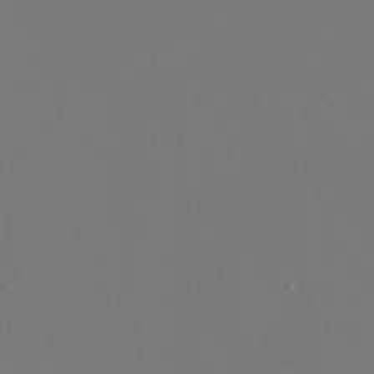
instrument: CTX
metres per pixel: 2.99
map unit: Ht
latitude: -6.6707
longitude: -26.5924
